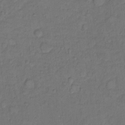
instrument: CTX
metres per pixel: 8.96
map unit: Hto
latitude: 7.1592
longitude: -61.2159
